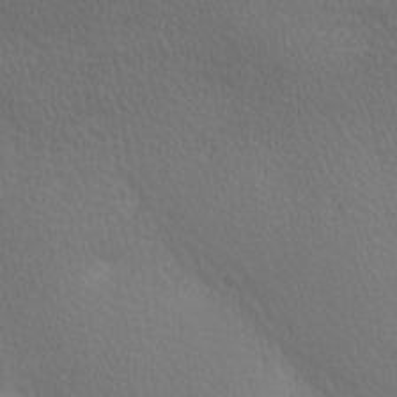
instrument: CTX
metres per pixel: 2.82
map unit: lAa
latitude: -10.4629
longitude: -125.7260
